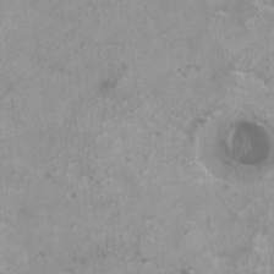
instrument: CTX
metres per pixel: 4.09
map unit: HNhu
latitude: 0.2900
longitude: 3.8989
